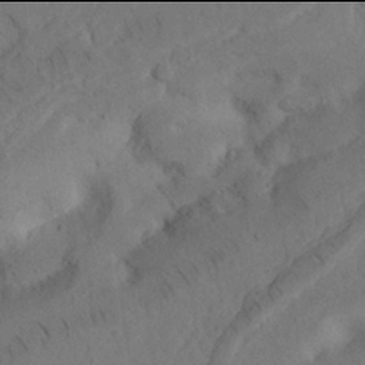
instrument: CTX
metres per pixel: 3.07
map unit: Nhu
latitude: 21.9906
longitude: -73.9906
